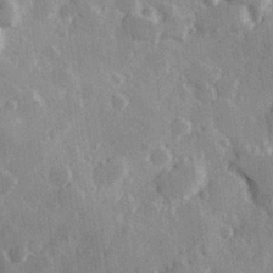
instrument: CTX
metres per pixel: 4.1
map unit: Hve
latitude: 26.1578
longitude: 147.8233
